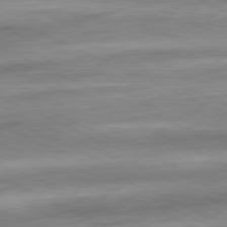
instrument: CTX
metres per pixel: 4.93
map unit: Ap
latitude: -82.0472
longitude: -76.7624
